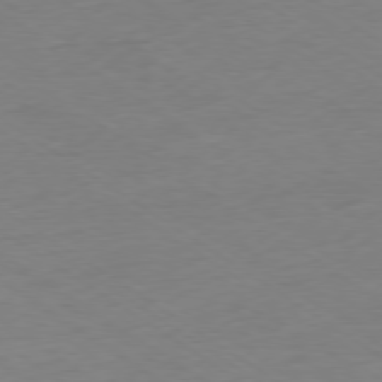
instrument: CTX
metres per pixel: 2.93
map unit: Ap
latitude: -78.3873
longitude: -58.9325
